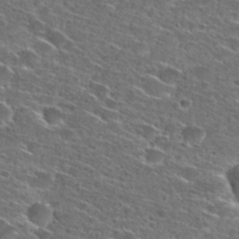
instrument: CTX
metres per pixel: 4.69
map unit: Hto
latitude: 27.5371
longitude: -46.8002
